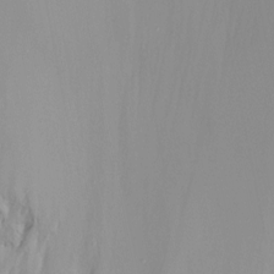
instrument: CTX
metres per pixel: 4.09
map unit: Ht
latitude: -8.0850
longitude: -29.9339
